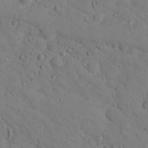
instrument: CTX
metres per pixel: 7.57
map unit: lHvf
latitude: 12.9892
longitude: 177.9745
